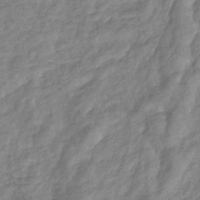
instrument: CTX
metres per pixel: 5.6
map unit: eHb
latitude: -32.9542
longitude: 73.3887
